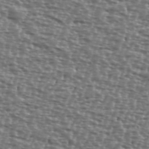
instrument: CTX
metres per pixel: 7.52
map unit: Ave
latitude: 39.8016
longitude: -112.2144
